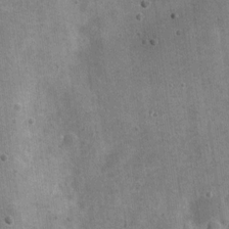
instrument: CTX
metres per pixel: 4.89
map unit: Nve
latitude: -24.6518
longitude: 105.3887
